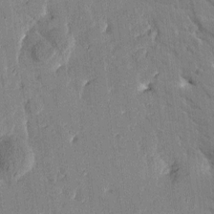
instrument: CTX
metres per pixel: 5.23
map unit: Htu
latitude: -1.8612
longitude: 174.9730
